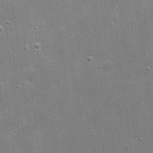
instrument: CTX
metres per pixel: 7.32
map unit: eHh
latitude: 21.0459
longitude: -66.8380
